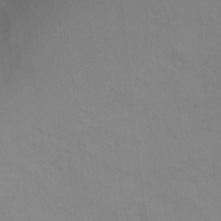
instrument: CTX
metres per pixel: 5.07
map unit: Ht
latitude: 2.5168
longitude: -34.5734
